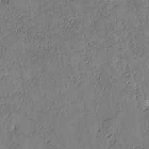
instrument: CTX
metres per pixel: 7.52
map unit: Htu
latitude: 3.7260
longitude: 151.7667
